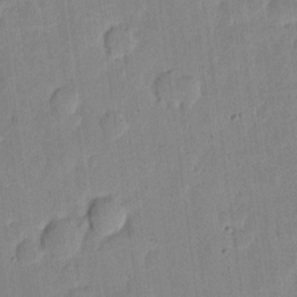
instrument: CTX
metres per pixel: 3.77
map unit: eHh
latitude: 6.6490
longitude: -70.9325
